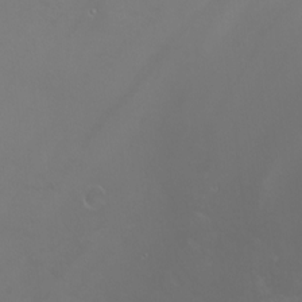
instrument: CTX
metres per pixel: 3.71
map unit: Nhu
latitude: -6.6896
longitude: -91.4993
